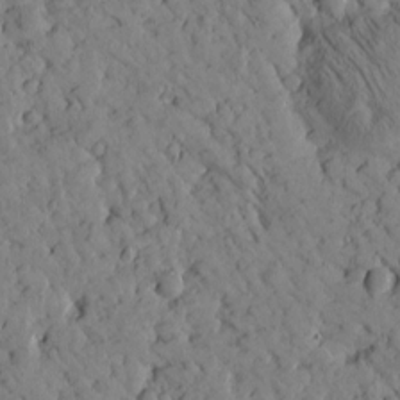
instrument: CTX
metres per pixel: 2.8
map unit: Htu
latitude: -1.8045
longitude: 174.4817
